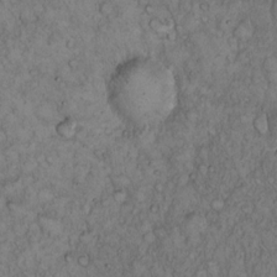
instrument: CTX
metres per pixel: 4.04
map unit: Hto
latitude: 15.4238
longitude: -57.1403
